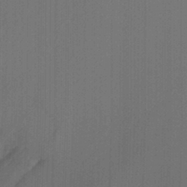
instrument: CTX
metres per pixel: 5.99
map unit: Ave
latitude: 23.1781
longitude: -136.7058
